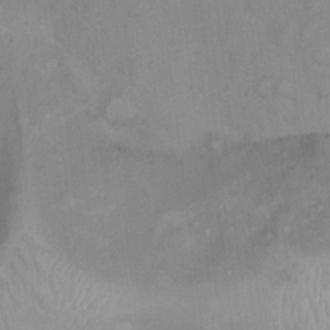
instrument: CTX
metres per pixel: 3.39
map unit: Ht
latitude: 13.7639
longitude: -41.4426
